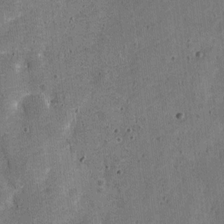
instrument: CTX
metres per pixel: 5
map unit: Nve
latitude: -25.8233
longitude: 105.7855
